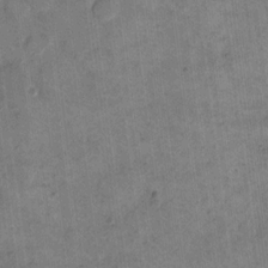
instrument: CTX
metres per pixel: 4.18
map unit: eHh
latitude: 14.0255
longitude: -66.5356
